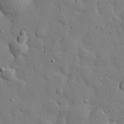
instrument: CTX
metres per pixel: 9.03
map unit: eHh
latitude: 27.8583
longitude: -78.1578
